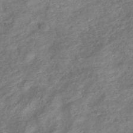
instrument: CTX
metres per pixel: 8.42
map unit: eHb
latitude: -38.3684
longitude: 76.2550
